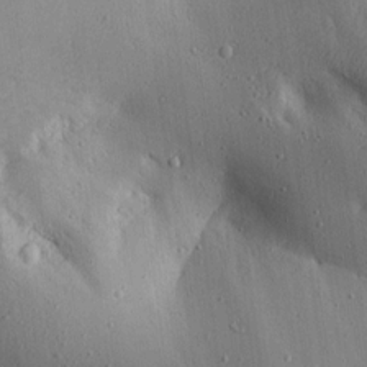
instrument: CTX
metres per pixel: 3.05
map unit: Ave
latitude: 17.0270
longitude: -139.0836
